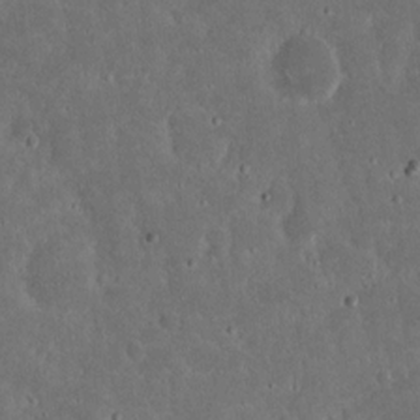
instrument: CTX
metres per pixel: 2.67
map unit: eHh
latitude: 16.7624
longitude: -73.7639
